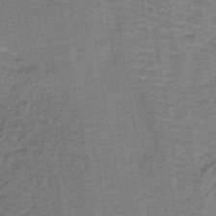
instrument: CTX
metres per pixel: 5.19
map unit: lHb
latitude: -40.2739
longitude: 59.4832
